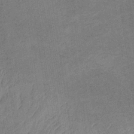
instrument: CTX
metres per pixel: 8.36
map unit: HNb
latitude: -32.4440
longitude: 62.3684
